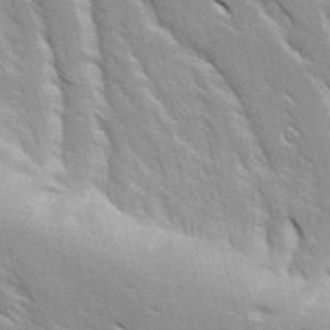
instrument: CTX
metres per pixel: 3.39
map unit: Ave
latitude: 17.1403
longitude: -129.4048
